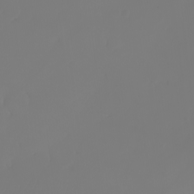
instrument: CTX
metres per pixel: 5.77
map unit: eHh
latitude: -3.5399
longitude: 19.8233
